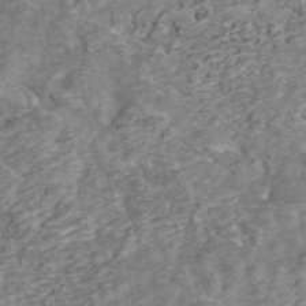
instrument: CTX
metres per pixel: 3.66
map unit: ANa
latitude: 45.4615
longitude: 25.1242
